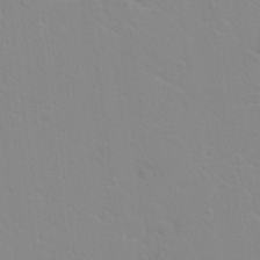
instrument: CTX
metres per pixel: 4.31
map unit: Hto
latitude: 20.8380
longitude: -33.3293
